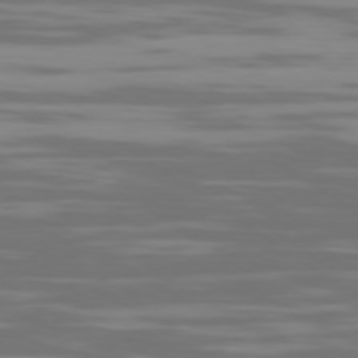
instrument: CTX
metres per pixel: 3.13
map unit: Ap
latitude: -79.8044
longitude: -103.7072
